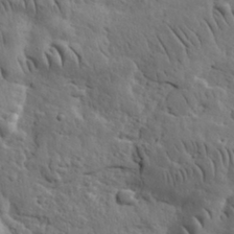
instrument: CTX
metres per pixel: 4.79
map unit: eHh
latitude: 31.3860
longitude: -73.3293
